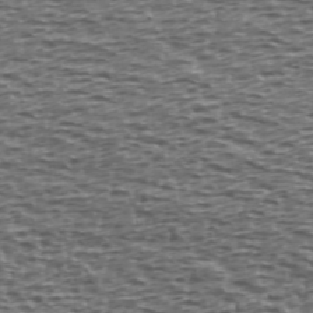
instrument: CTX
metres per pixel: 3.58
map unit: Ave
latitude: 39.7450
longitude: -112.8002
